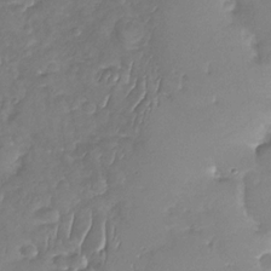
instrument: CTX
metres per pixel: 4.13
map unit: Nhu
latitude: -30.5951
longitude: -59.9906
